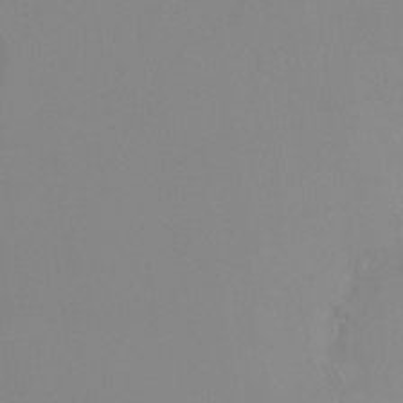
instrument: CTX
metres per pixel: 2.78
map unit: Htu
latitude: -15.4077
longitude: -47.9339
